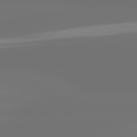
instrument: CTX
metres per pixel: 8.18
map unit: lApd
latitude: 82.0822
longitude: -167.0647
